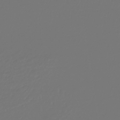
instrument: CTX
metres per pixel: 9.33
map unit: lHb
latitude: -43.0297
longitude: 67.6344
